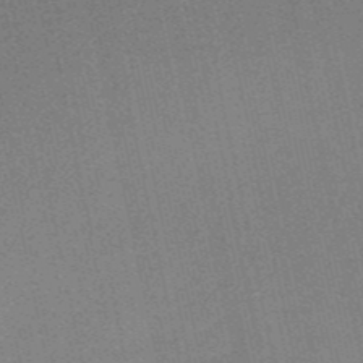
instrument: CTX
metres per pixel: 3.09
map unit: HNb
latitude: -52.7274
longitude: -46.7058
